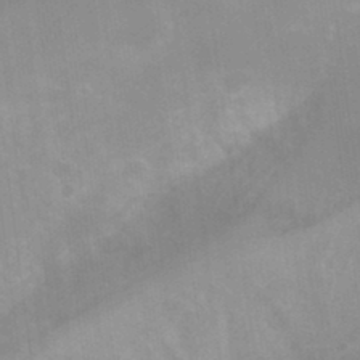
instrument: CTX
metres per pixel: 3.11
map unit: Hto
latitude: 33.2915
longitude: -44.0633
